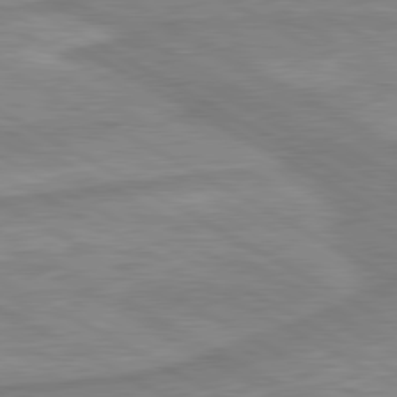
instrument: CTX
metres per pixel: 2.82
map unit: lApd
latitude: 80.2711
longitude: -173.5560
